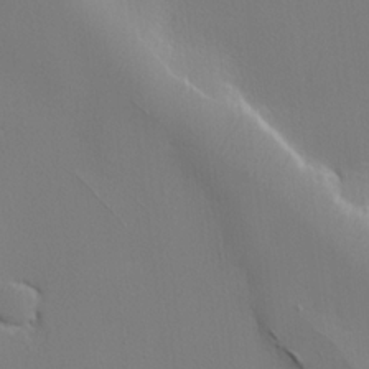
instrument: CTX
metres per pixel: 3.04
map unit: lHvf
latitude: 21.6694
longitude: 142.0472
